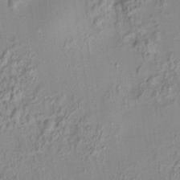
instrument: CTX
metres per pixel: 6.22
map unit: HNhu
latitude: 7.1781
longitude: 13.6533
